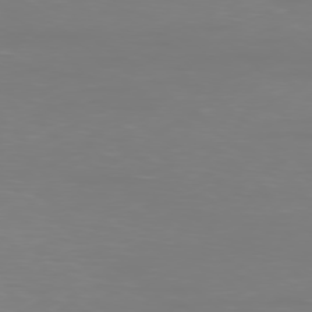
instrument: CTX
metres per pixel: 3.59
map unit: Ap
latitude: -78.8408
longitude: -61.1592
